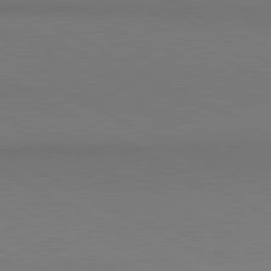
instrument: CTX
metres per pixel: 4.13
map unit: lApd
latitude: 80.7057
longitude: 145.8800
